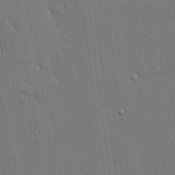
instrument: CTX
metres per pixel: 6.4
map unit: lHvf
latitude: 19.0836
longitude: 142.1416
